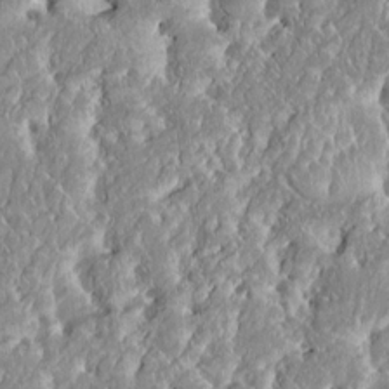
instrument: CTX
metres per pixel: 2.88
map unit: HNhu
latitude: 2.8191
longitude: 8.2361
